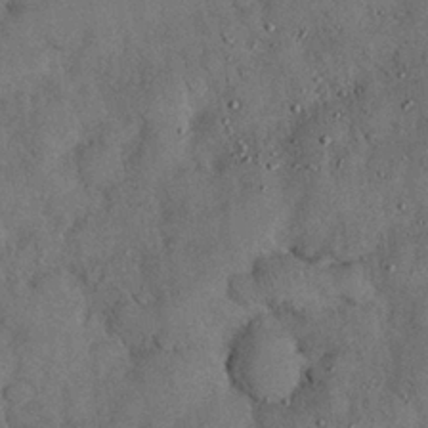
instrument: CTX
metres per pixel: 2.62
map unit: Nhu
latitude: 27.5560
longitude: -70.7246
